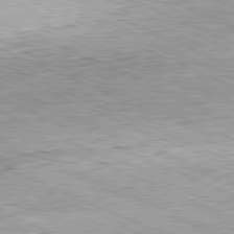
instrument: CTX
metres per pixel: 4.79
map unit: Hpe
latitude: -82.0283
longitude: 10.9164
